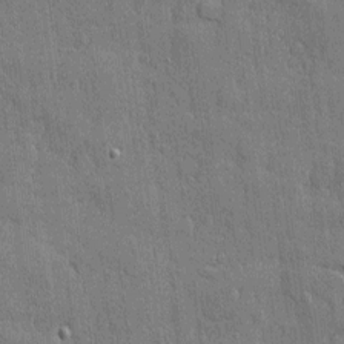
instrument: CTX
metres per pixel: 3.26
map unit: eHh
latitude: 5.0836
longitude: -75.5560
